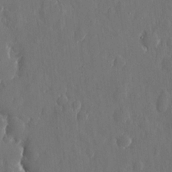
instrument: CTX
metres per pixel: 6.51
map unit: eHh
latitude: 10.7813
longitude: -70.9136
